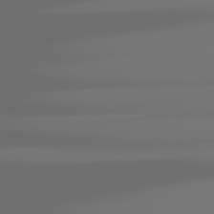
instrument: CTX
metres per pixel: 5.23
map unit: lApd
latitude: 81.5749
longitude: -144.5734
